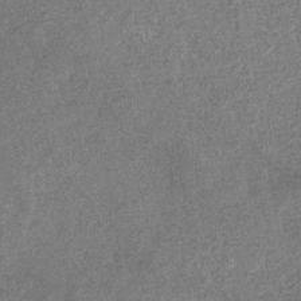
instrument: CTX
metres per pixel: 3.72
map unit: eHb
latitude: -35.3888
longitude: 78.4251
